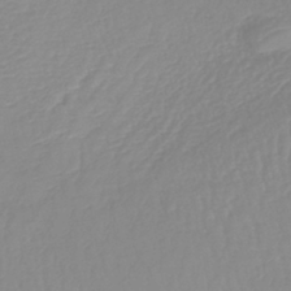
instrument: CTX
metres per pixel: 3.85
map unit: lHb
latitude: -42.0472
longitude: 77.4076
